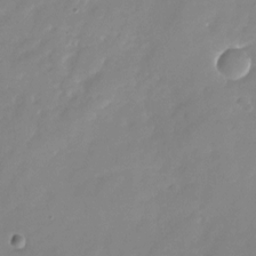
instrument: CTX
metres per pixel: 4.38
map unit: Nhu
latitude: -24.1417
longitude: -69.7072
